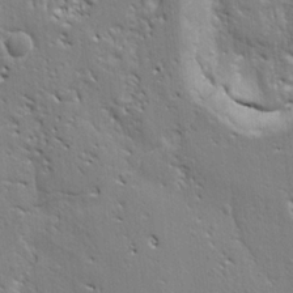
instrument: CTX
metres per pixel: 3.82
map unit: Ht
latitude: 8.6302
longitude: -76.5168
